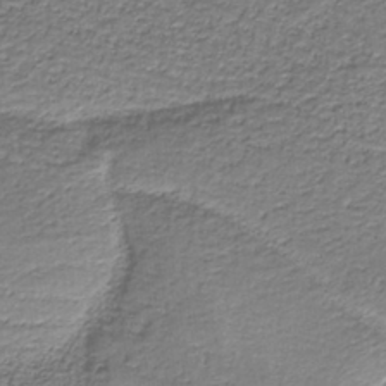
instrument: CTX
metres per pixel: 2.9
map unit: eAb
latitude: -38.2551
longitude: 53.1431
